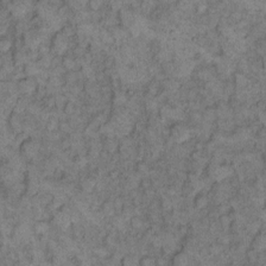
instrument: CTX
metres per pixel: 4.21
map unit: eHh
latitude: 11.9339
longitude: -63.0648
